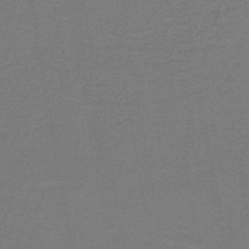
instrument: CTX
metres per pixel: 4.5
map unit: lHb
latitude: -43.1809
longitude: 54.0661
